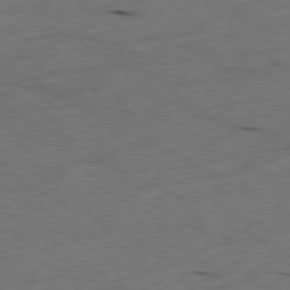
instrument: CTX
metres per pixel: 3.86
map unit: Ap
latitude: -80.4440
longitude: -70.5923
